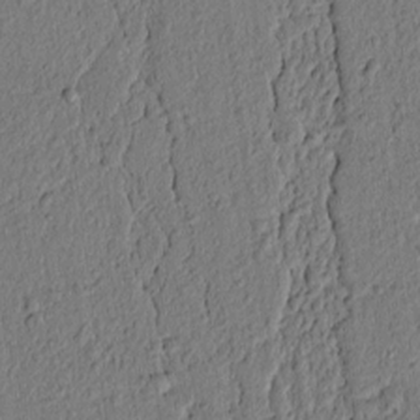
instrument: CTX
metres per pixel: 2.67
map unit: lAvf
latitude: 5.7450
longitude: 163.8989
